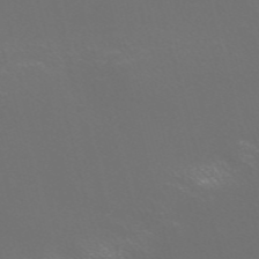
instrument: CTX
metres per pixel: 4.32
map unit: Nve
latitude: -57.4454
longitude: 52.5195
